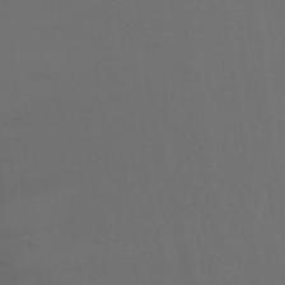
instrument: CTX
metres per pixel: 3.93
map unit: Htu
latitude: -13.8422
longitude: -44.5357
